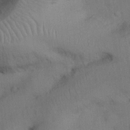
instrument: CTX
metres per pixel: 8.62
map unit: Nhu
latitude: 26.5546
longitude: -70.7624
